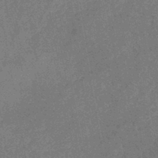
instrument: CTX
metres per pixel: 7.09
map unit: HNb
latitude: -44.8975
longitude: -36.8002
